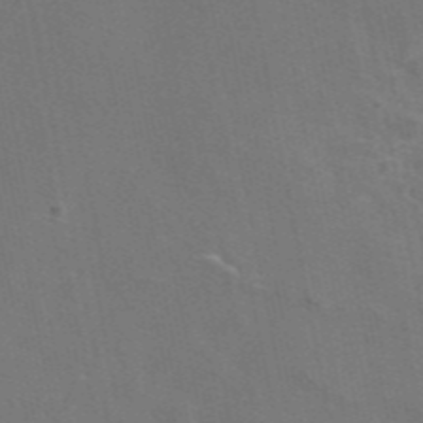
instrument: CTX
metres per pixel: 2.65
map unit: eAb
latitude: 46.1200
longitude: 116.1794
